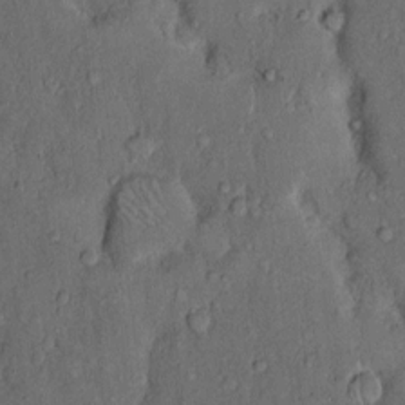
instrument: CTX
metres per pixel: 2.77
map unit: Hto
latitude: 10.5924
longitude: -59.8394
